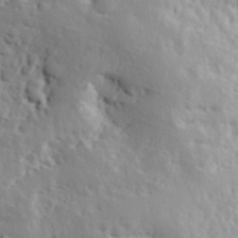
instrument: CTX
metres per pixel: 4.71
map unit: Hve
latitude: 24.8757
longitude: 145.8422
